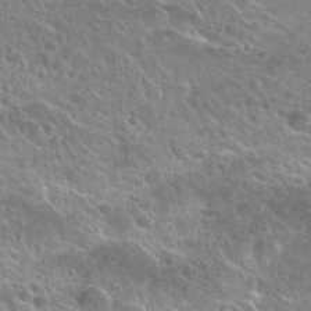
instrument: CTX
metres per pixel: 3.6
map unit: Hto
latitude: 25.6693
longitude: -45.6505
